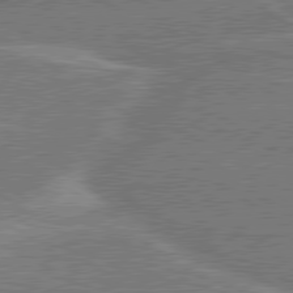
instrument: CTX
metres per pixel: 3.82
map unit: lApd
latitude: 79.9150
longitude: -145.4237
